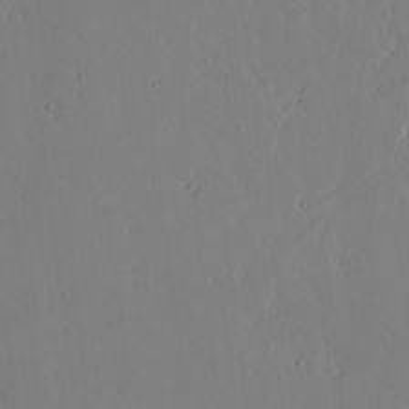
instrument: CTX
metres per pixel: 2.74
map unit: lAvf
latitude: 15.8017
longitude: -126.1200
